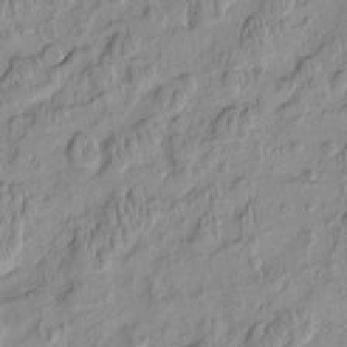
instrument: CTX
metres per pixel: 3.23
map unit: HNhu
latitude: -4.3684
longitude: 13.9178
